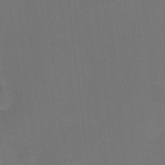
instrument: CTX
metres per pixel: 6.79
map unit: HNhu
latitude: 8.7624
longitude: 15.0865
